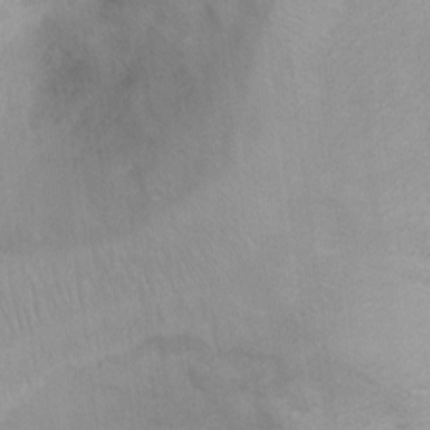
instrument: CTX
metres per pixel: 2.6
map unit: Ht
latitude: 3.9717
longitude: -29.0269
